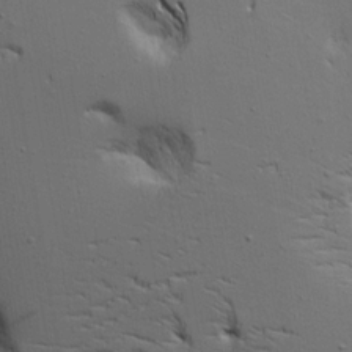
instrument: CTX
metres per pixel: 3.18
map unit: Aa
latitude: 17.7261
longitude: -125.1403
